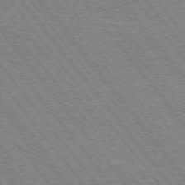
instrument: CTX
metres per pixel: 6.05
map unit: Hpe
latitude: -75.8801
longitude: -14.0444
